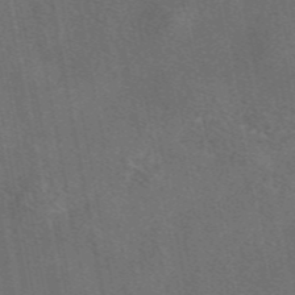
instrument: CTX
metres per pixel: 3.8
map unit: eAb
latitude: 47.0081
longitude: 108.7274
